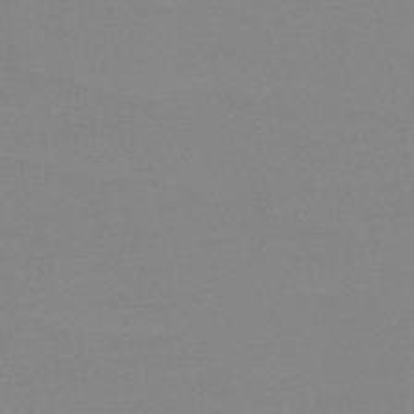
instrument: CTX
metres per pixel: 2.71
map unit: HNb
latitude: -48.8975
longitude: -49.7450
